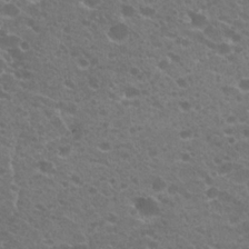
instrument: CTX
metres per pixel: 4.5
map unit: Hto
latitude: 20.8380
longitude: -34.4034
